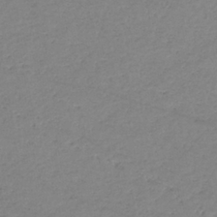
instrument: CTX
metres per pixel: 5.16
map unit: eHb
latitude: -36.7085
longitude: 74.7464
